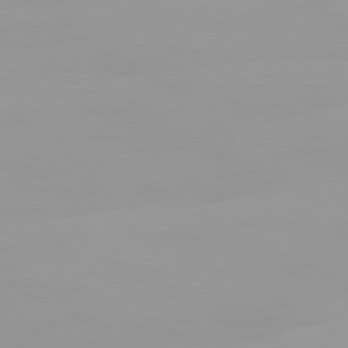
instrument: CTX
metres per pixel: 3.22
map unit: Ap
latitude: -79.8233
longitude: -76.3845
